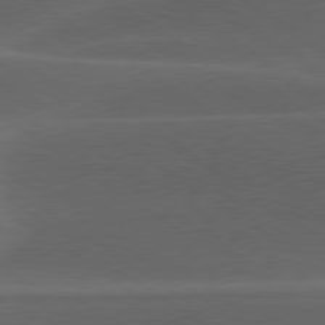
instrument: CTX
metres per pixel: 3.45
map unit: lApd
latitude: 79.1403
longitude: -50.1200
